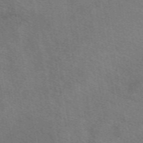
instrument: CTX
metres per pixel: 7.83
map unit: eAb
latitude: 50.4223
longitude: 110.6140
